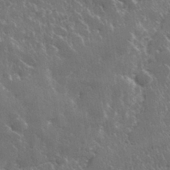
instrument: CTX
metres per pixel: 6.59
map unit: lHvf
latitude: 33.4804
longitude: -89.7828
